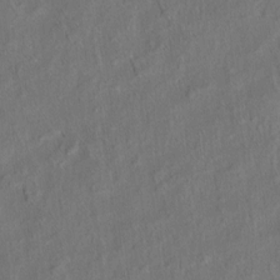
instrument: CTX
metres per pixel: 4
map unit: eHh
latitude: 6.0255
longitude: -76.8947
